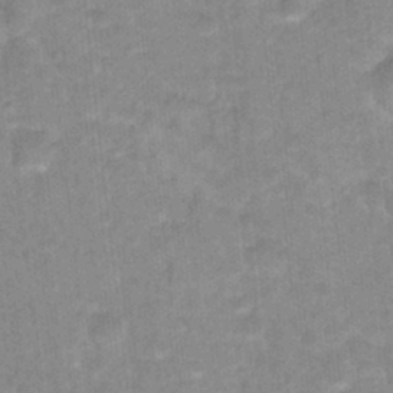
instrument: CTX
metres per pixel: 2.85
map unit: Hto
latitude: 17.0270
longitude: -35.2726
